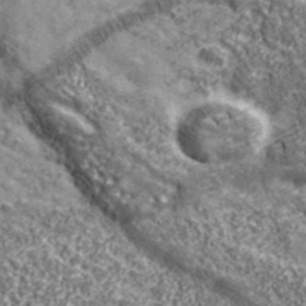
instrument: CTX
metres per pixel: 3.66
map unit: eHh
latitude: 43.6505
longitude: -90.7246
